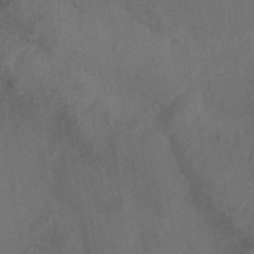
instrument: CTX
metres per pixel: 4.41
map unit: ANa
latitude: 39.3104
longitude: 29.4266
